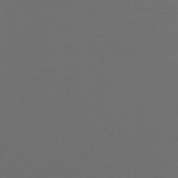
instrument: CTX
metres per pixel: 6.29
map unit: HNb
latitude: -54.8219
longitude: -40.9135
